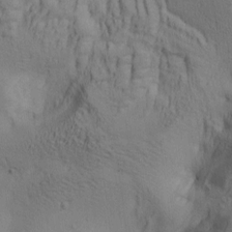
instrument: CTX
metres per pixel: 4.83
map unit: lAa
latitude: 5.6694
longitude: -114.0822
